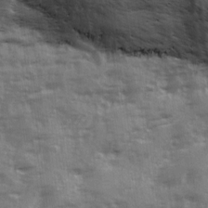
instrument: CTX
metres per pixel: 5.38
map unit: Ave
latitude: 13.0081
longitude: -103.1592
